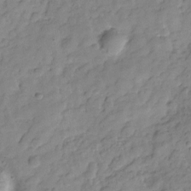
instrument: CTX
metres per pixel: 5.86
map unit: Hve
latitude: -29.1998
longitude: 92.8219
